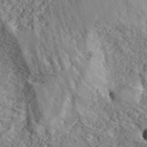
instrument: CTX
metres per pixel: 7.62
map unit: ANa
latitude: 42.6680
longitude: 55.2376
